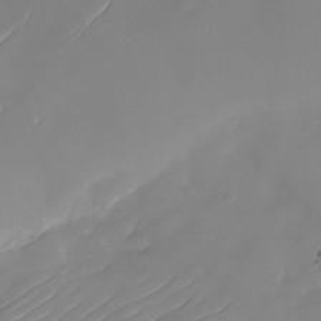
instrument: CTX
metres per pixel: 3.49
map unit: Nhu
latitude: -29.7856
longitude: -72.9514
